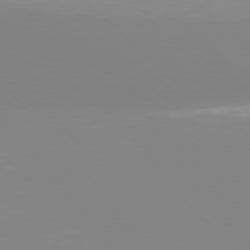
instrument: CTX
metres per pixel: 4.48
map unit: Hpe
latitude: 77.5560
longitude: -173.1781
